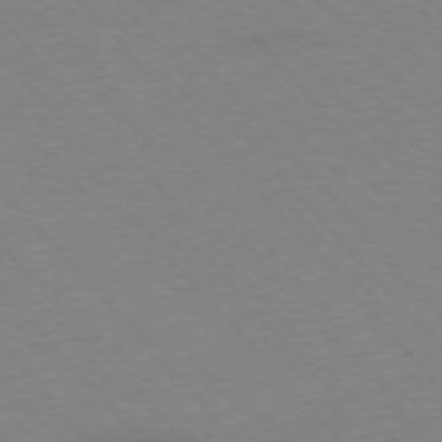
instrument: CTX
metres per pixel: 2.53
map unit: Hpe
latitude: -76.5385
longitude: -19.6505
